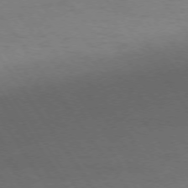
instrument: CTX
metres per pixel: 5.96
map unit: Ap
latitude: -75.6911
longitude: -65.4048
